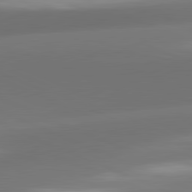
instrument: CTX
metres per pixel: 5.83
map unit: lApd
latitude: 81.6694
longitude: -160.8947
